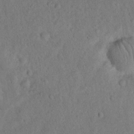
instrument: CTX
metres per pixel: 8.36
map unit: eHh
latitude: 19.5560
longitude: -62.9325
